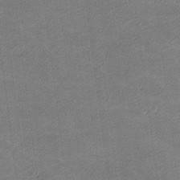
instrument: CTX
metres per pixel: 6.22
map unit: lHvf
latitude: -11.9178
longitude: -103.9906
